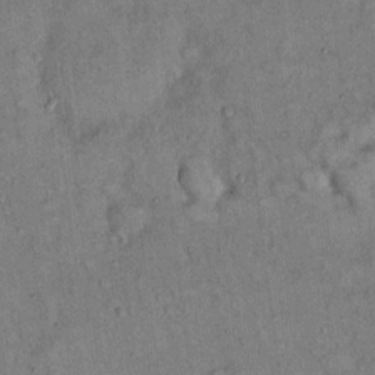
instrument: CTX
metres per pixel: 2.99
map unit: Hto
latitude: 13.8206
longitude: -59.1781
